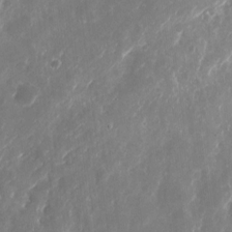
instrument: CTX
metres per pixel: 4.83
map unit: eHh
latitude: 10.7813
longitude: -71.8772
